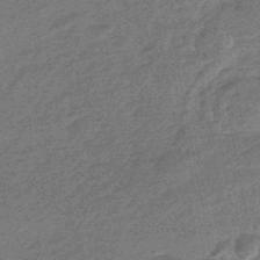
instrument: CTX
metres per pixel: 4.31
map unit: eHb
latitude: -45.8611
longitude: 89.0108
